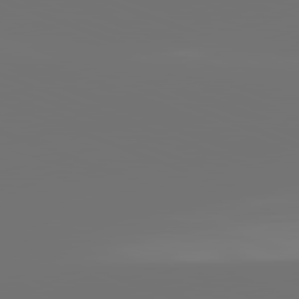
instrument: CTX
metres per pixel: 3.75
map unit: lApd
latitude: 81.8583
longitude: -160.2522
